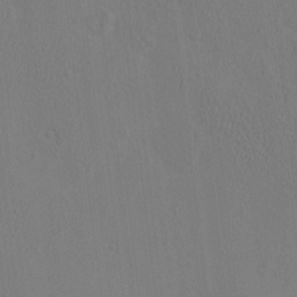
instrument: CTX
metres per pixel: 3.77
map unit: eHh
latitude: -3.0486
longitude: 18.1228
